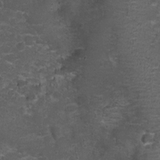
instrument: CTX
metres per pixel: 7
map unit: Nhu
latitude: 3.0836
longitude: -17.5182
